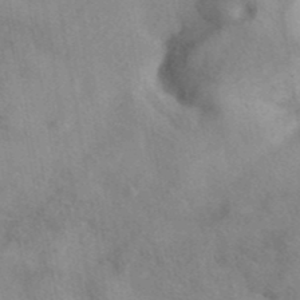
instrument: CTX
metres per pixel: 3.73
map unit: eAb
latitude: 40.4412
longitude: 108.6141
